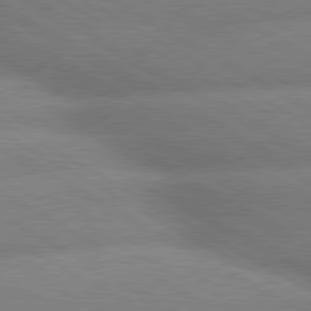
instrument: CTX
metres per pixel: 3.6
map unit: lApd
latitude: 80.1389
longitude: -163.6883
